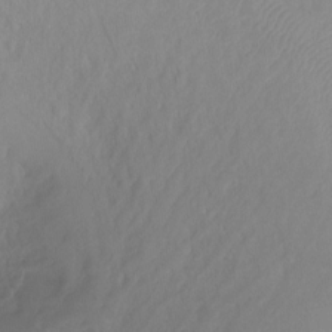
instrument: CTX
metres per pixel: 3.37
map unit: Ht
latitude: -6.9352
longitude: -30.4034
